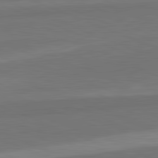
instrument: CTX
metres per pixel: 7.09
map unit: lApd
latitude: 82.4034
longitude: 156.1228
